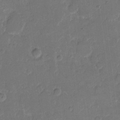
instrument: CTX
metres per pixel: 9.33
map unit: eHh
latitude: 9.3482
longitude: -64.2334
